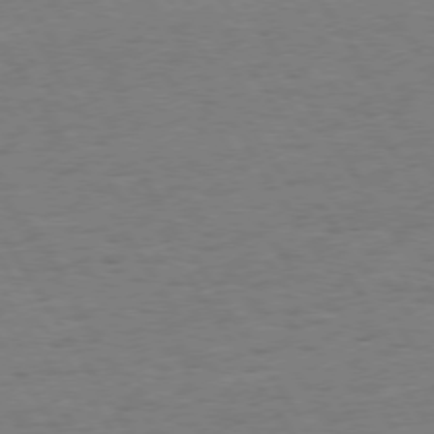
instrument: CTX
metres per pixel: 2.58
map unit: Hpe
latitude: 73.7072
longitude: -140.0255
